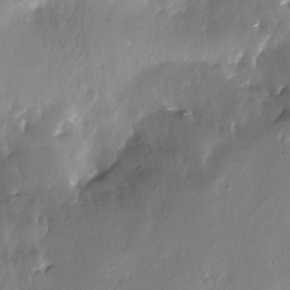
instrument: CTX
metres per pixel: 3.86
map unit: Nhe
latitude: -27.5588
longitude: -110.2901
